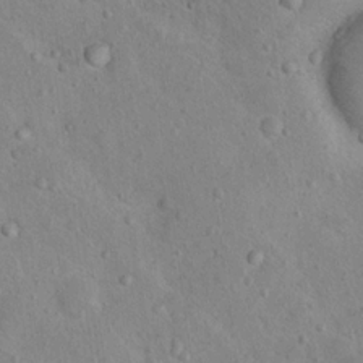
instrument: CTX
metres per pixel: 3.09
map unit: Nhu
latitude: 14.9703
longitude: -28.6490
